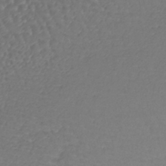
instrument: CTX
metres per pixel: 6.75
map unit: lHb
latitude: -42.0283
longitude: 72.5007
